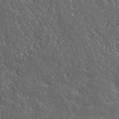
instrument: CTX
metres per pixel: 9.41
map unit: lHvf
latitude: 40.5734
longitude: -87.3104
